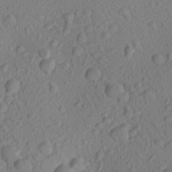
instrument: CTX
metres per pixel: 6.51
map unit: Aa
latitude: 23.1970
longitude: -139.1781
